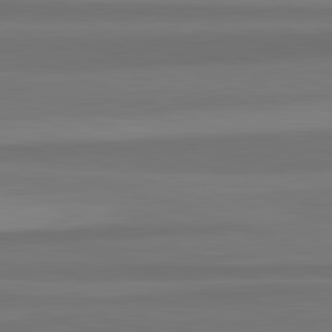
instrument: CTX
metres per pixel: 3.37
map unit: lApd
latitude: 82.5734
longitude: 176.9731
